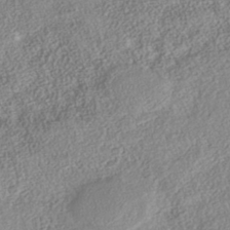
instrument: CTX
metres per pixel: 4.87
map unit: Nhe
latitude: -41.5966
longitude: -111.8206
